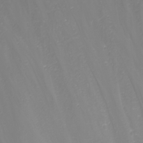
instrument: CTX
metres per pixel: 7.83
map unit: Nhu
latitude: -1.9179
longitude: -76.1577
